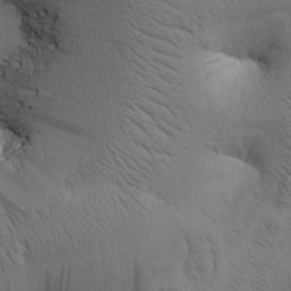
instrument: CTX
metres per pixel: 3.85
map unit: Htu
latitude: -0.3873
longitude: 174.0849
